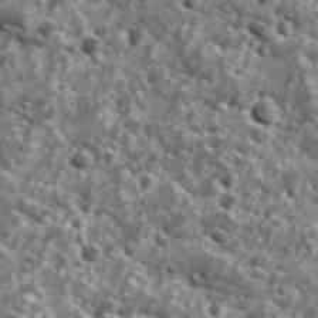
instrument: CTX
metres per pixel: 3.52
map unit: Ave
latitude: 18.4034
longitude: -135.0269
